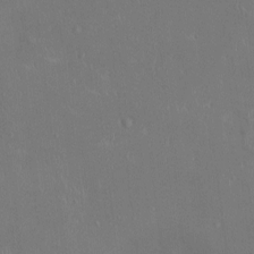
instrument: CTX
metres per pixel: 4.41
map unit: Ht
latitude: -4.5196
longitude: -14.0444
